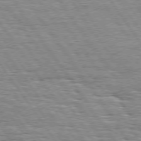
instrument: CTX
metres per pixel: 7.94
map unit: Hpe
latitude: 74.2145
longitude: -138.2333
